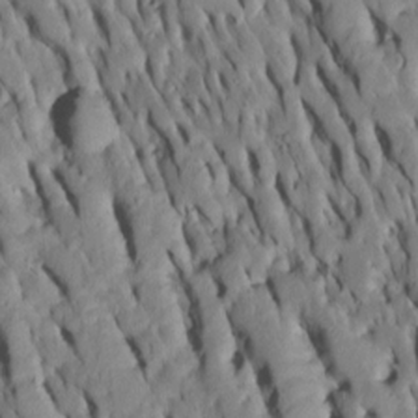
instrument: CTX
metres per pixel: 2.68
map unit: Htu
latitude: -8.1039
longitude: 145.2754
